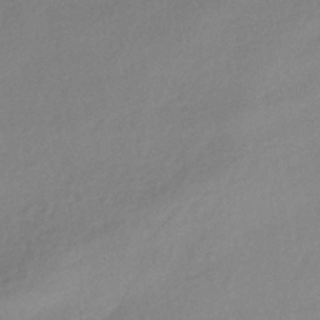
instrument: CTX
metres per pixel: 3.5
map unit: HNhu
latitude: -42.2172
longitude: 95.6344
